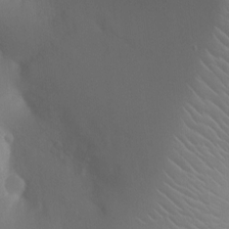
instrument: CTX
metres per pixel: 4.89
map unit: Ht
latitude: -2.9352
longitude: -16.2334
